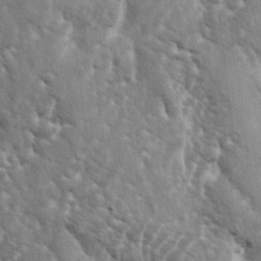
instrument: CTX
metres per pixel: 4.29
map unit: lAa
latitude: -5.2565
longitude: -125.8205
